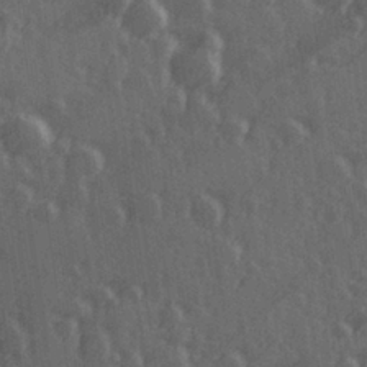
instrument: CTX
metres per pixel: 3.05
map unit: Hve
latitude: 26.8758
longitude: 146.8030
